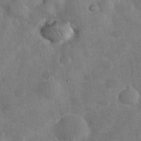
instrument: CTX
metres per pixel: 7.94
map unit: eHh
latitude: 37.5749
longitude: -67.3670
